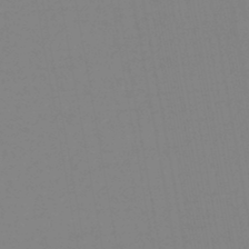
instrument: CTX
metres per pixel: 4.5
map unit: lHb
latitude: -44.7841
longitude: 62.7085
